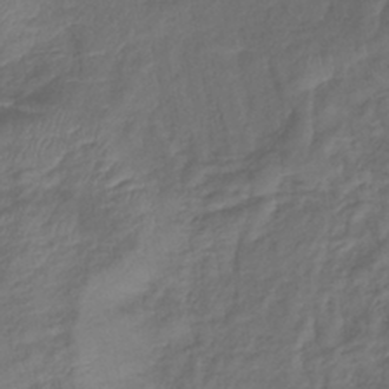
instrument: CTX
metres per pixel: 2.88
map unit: lHb
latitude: -38.8597
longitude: 74.9920
